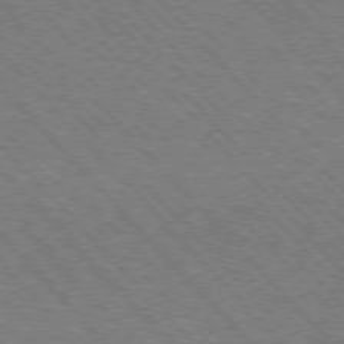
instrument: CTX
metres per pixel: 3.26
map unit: lApd
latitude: 75.9528
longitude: -85.1592
